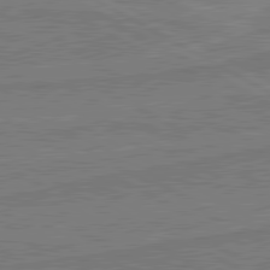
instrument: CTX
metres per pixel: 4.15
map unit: lApd
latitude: 80.7813
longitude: 168.8030
